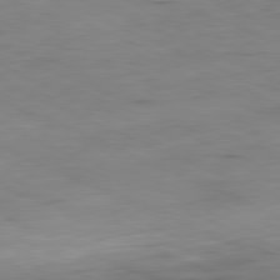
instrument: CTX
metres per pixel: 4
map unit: Ap
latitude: -81.8612
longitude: -69.2348
